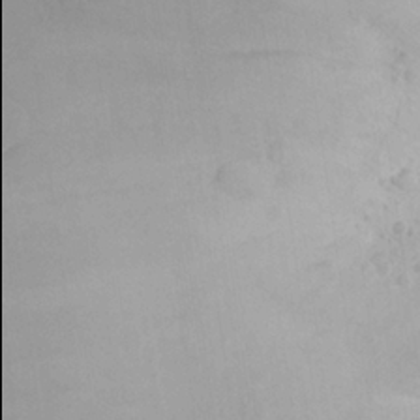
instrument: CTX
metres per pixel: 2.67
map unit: Aa
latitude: 23.5749
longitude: -145.9906
